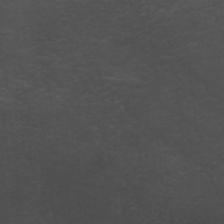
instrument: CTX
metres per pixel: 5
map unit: ANa
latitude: 41.2536
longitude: 53.4076
